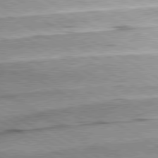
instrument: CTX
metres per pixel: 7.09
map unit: lApd
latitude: 80.4034
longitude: -156.5167
